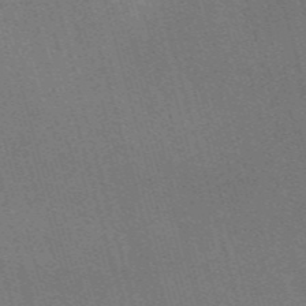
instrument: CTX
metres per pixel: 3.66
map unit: Nve
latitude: -58.2928
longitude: 62.8030
